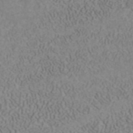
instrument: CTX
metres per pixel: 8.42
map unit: ANa
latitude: 41.4426
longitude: 32.7652
